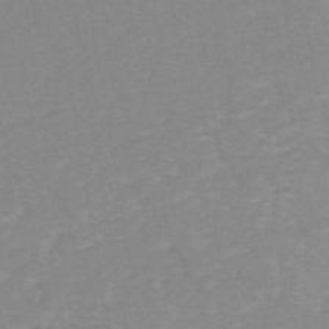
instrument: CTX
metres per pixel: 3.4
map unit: eHh
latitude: -42.8219
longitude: -33.5371
